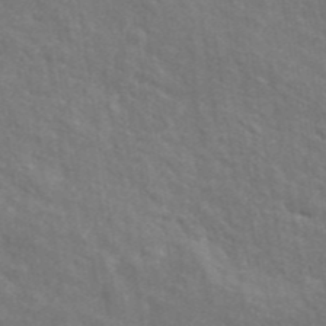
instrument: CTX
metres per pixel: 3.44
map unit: ANa
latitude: 41.8394
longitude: 29.4643
